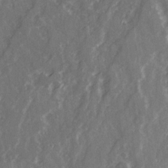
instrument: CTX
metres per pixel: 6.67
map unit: Ave
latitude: 21.6505
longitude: -132.4223
